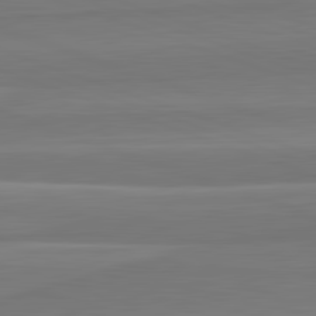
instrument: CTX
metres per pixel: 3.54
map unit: lApd
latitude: 82.4601
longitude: 168.7463
